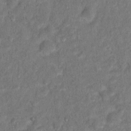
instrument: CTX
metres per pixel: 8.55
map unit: Hto
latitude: 12.4034
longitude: -37.5749
